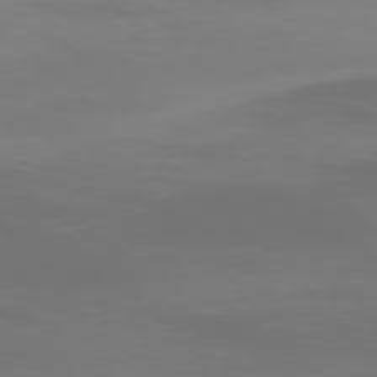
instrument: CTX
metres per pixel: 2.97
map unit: Ap
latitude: -78.4062
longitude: -96.3656
